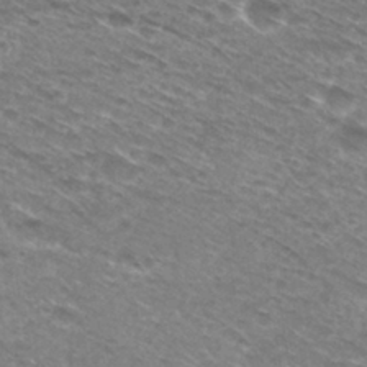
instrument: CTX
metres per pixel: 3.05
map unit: Hto
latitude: 30.2523
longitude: -46.0633
